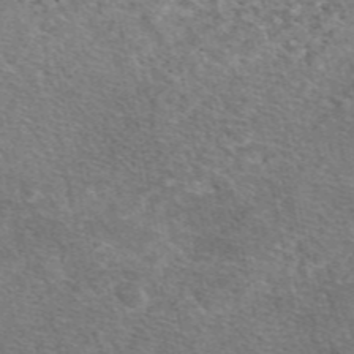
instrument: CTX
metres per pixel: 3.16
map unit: eAb
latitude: 48.4790
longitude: 114.1039
